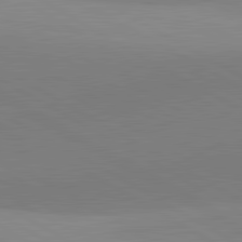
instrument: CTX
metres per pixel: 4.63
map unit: lApd
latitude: 81.8583
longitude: 135.7289
